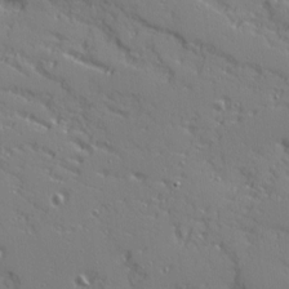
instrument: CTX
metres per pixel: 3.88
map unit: Ave
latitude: 11.0270
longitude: -101.7828
